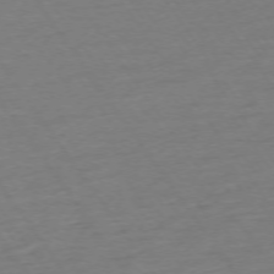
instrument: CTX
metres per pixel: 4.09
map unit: Ap
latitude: -74.1417
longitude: -83.7827
